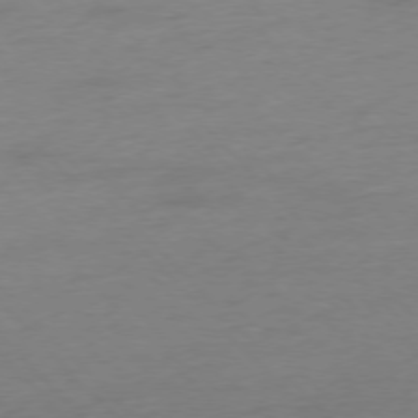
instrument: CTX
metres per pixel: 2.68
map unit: Hpe
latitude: -76.8786
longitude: -14.1011
